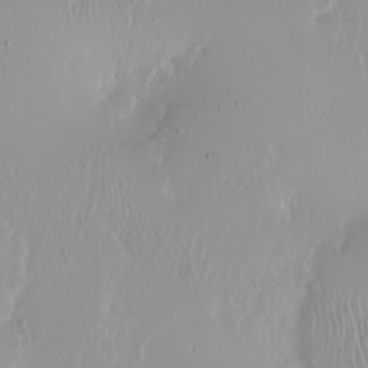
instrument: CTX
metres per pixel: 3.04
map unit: Ht
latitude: -1.4833
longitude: -61.1592
